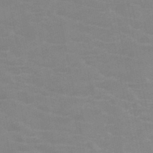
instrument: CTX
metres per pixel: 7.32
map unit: HNb
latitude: -47.1053
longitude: -47.3293
